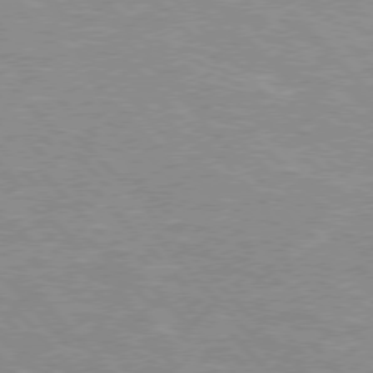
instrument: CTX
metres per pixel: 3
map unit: Hpe
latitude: 75.9717
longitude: -156.0822
